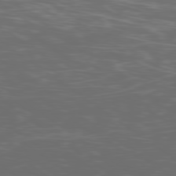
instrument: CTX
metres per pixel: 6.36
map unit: Ap
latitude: -79.2565
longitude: -103.7260
